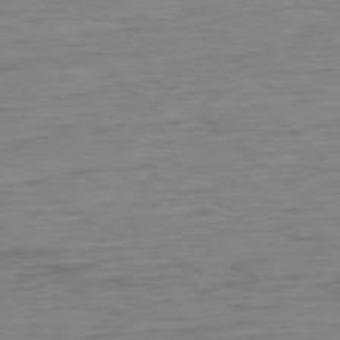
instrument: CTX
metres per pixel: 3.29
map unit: Ap
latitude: -78.6518
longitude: -87.4048
